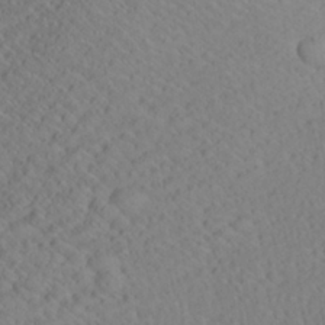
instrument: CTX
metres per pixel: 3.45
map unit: Aa
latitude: 27.4049
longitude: -137.0459
